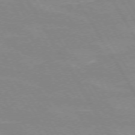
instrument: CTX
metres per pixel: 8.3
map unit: lApd
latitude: 72.1578
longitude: -56.2144
